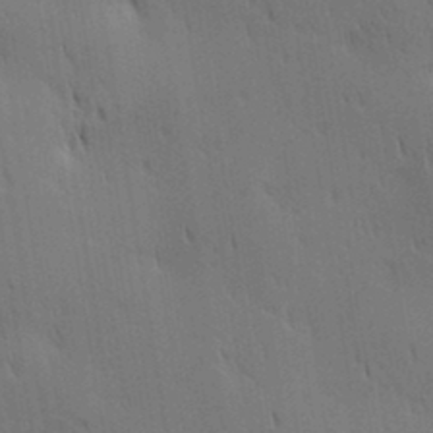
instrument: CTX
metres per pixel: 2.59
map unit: lAa
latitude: 11.2348
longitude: -108.0444
